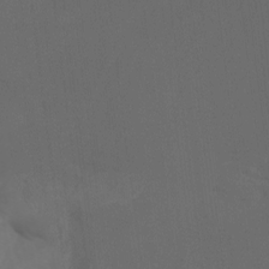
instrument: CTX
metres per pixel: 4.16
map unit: Aa
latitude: -7.4454
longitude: -80.2522
